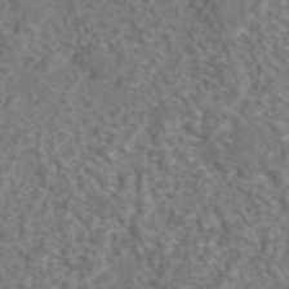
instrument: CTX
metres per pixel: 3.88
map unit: eAb
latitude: 43.6694
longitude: 108.0850
